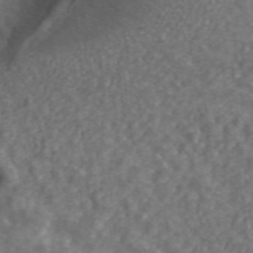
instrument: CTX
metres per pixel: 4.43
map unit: ANa
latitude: 43.5371
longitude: 26.4440
